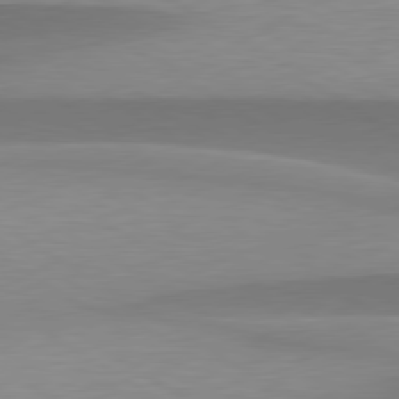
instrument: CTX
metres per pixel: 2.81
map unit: lApd
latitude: 79.7639
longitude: -95.7261
